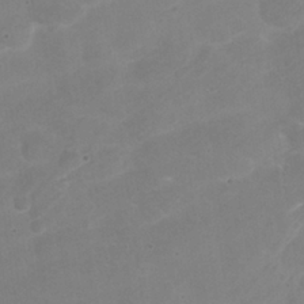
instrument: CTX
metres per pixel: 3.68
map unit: Nhu
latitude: 25.9528
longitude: -53.3671
